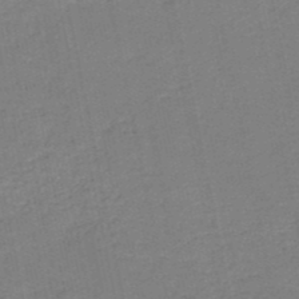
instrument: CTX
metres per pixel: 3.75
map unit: HNb
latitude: -50.0661
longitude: -49.1025
